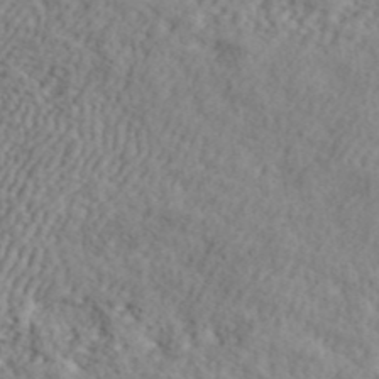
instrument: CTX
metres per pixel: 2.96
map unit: ANa
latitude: 41.9528
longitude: 53.2565
